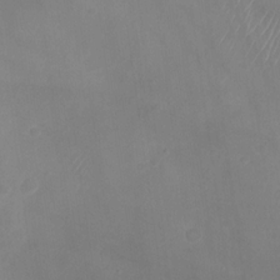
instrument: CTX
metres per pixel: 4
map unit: Nhu
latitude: -28.0094
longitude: -63.4616
